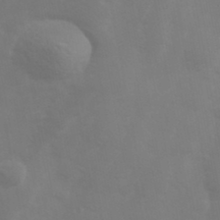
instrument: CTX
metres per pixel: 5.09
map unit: Hve
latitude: 33.1403
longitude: 150.8408
